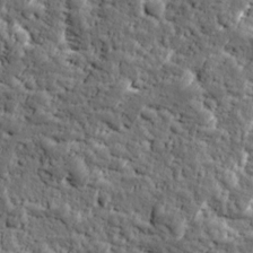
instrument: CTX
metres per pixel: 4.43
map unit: Ave
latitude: 16.7057
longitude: -134.7813
